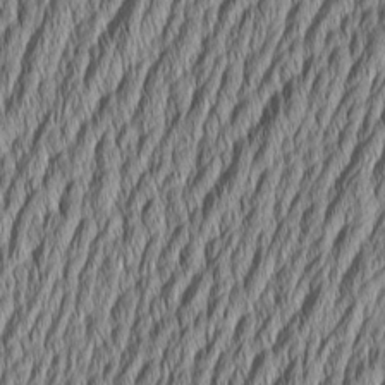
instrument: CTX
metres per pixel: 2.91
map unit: Aa
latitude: 6.2522
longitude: -129.3293
